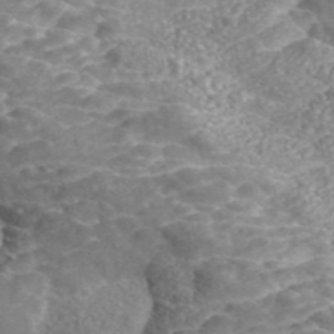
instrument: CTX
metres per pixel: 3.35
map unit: ANa
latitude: 46.1767
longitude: 23.2376
